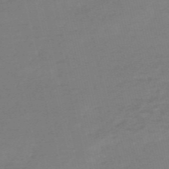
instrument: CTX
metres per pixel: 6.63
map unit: HNb
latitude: -55.2187
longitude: -40.6301
